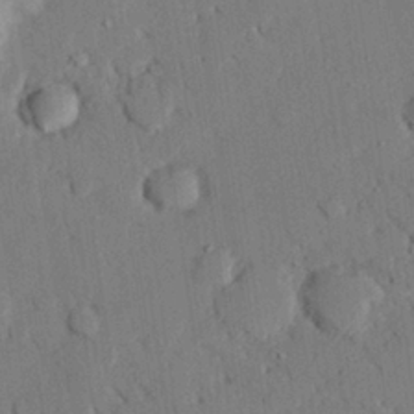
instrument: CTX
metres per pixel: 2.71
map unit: eHh
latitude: 26.8380
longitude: -80.3089
